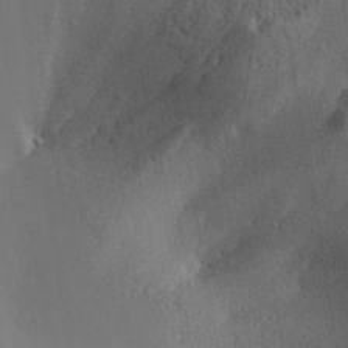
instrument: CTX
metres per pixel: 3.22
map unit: Aa
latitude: 28.0822
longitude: -136.4223
